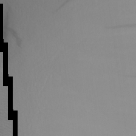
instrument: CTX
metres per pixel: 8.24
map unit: Aa
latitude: 25.6693
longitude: -147.0081
